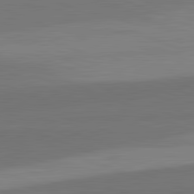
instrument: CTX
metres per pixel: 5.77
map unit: lApd
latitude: 82.4223
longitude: 156.4251
